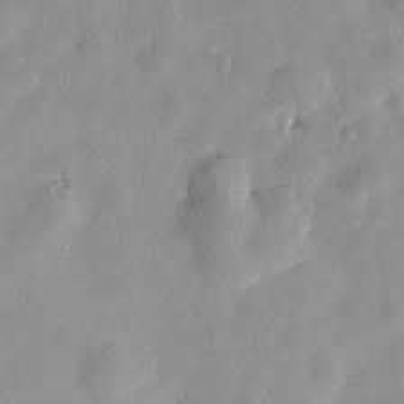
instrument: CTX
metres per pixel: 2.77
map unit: Htu
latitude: -2.9919
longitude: -176.3089
